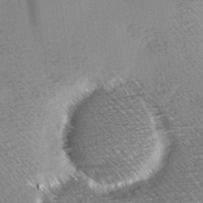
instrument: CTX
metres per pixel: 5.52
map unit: Hve
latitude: 3.8016
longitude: -121.5182
